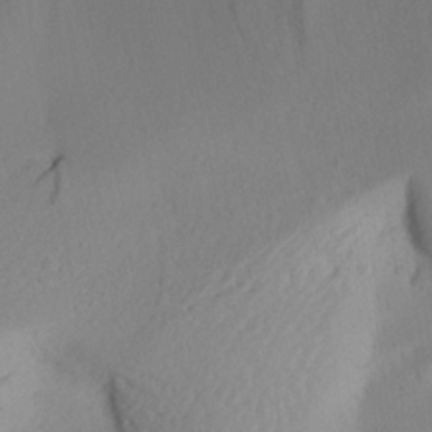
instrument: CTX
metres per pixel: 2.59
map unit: Aa
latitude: 21.9717
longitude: -146.4223
